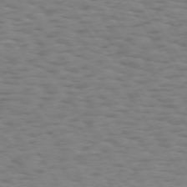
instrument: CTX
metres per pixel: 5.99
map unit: Hpe
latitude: 73.2159
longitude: -140.2900
